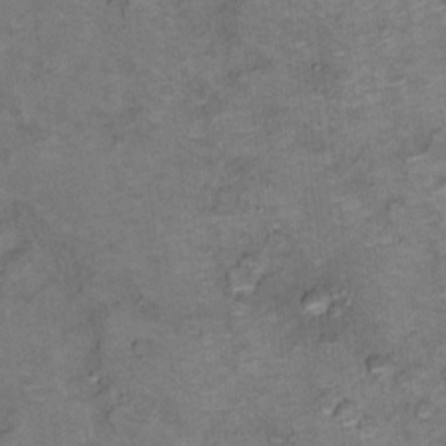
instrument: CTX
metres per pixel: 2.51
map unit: Ht
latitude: 11.6883
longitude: -32.8569
